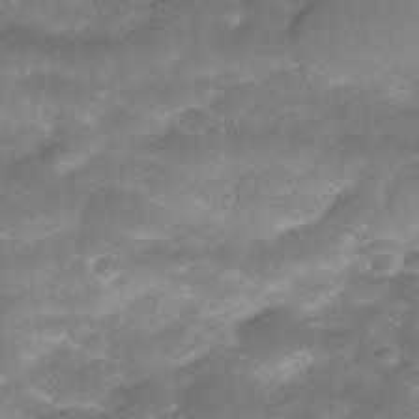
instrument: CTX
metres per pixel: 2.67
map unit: Nhe
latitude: -34.5574
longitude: -146.5357
